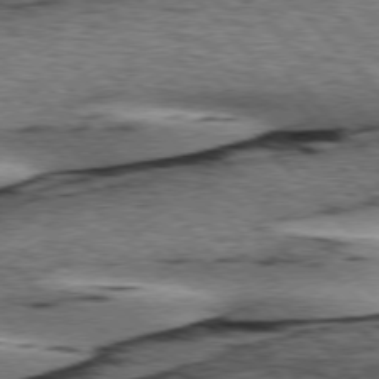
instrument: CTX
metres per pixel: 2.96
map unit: lApd
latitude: 76.2333
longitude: -78.2712
